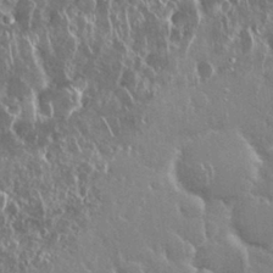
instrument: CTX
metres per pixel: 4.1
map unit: Nhu
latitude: 28.7624
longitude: -62.6680
